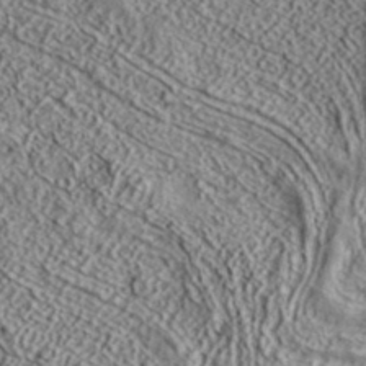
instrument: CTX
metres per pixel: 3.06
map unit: ANa
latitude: 39.5182
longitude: 17.7667
